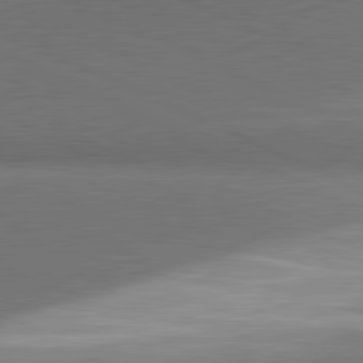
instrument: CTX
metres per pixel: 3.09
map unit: lApd
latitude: 81.5182
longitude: 153.9367
